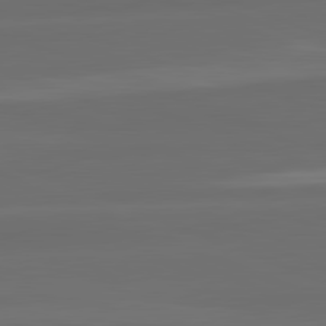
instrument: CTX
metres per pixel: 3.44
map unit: lApd
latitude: 82.2711
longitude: -171.3482
